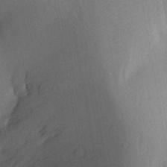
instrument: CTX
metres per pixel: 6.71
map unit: Aa
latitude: 27.4993
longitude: -148.2145
